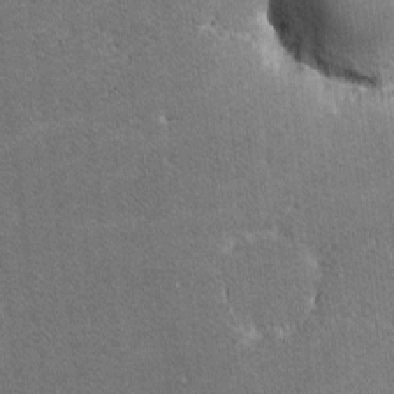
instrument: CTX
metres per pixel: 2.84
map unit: lHvf
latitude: -11.7100
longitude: -105.0837
